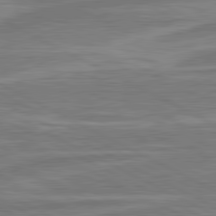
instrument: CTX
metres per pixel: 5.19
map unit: lApd
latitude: 81.1781
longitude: -173.7260
